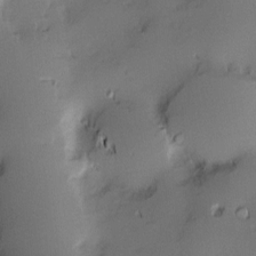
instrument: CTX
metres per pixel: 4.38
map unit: Nve
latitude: -9.2943
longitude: 174.3684
